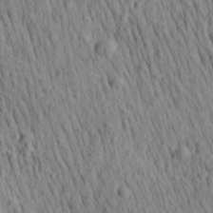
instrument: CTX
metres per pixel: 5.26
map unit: Aa
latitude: 27.9717
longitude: -141.3481
